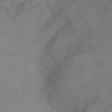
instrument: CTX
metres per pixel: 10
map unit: Hto
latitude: 7.0647
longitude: -36.1011
